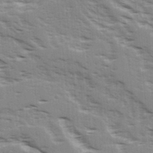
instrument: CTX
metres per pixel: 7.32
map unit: Ave
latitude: 15.8773
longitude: -129.6883
